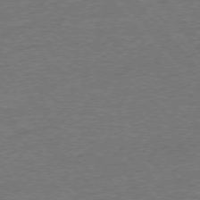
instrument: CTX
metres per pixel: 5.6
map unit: Ap
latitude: -76.8597
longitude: -96.0822
